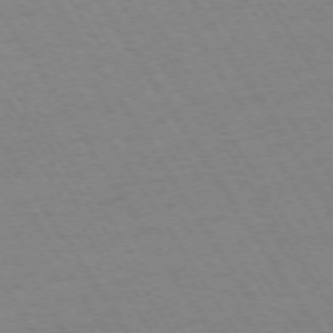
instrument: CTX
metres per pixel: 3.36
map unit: Ap
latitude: -73.6533
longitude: -71.7449
